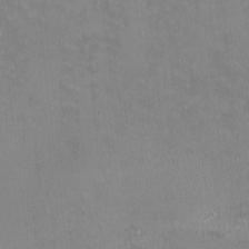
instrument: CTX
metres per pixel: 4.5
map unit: HNhu
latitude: -1.0676
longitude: -3.8394
